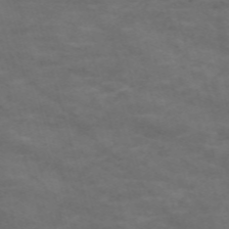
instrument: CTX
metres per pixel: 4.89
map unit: Nve
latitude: -59.5966
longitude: 58.9541
